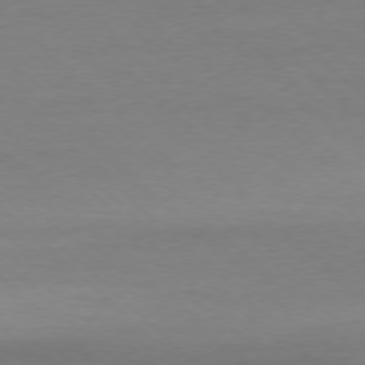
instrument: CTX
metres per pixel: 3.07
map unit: Ap
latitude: -77.5021
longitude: -70.1578
